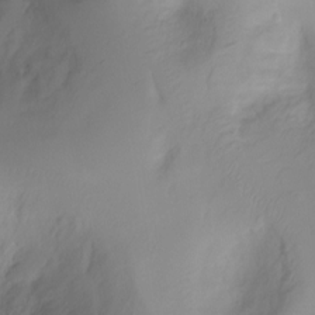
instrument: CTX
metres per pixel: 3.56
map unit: Ht
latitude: -0.6897
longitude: -18.7813
